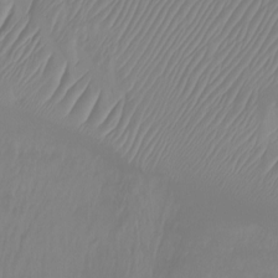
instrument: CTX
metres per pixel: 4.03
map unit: Nhu
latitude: -13.2565
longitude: -62.7058
